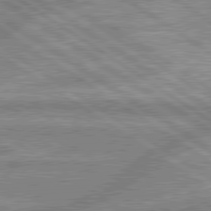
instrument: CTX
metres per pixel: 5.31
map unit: lApd
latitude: 80.0633
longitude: -169.3104
